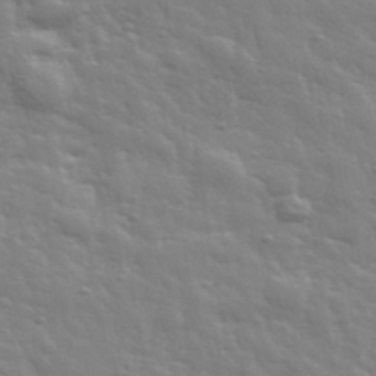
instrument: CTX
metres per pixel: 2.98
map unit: eHh
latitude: 35.5371
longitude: -81.0647
